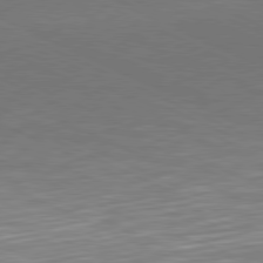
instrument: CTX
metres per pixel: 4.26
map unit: Hpe
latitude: -81.5966
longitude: 15.0865
